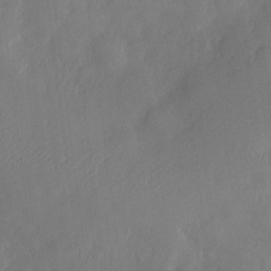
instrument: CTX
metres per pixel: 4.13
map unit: Nve
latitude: -9.1620
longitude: 173.0108
